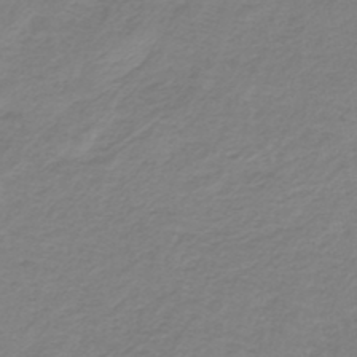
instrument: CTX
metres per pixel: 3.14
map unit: lHb
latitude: -42.5006
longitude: 63.5777
